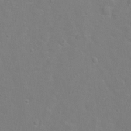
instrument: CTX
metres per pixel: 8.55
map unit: Hto
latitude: -5.3320
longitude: -35.4048
